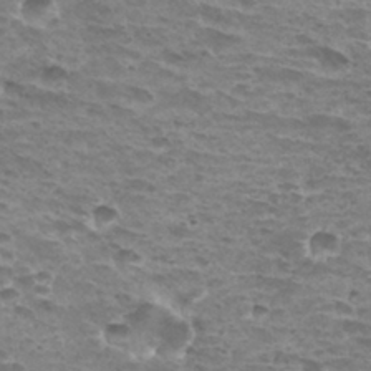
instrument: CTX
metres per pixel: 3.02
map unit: Hto
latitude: 31.9339
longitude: -40.3089
